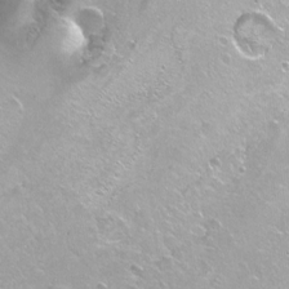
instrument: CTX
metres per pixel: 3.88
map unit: Nhu
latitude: -7.4076
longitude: -46.2334
